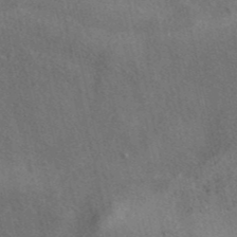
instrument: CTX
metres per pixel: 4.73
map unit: eAb
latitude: 42.5546
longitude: 109.1431
